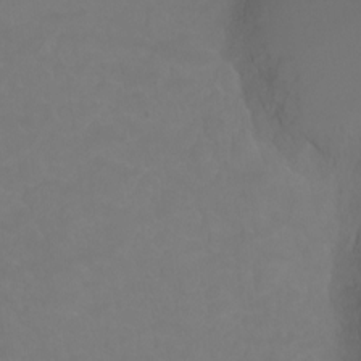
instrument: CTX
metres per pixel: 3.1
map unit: Ht
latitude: -0.5763
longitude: -38.6490
